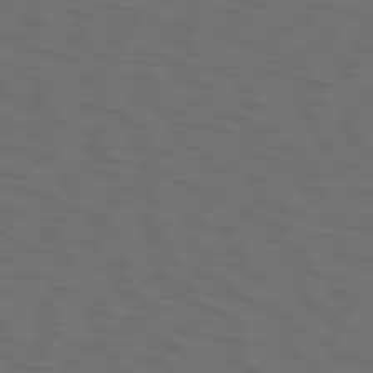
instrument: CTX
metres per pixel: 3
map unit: Hpe
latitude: 74.1389
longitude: -125.7449
